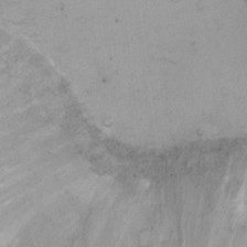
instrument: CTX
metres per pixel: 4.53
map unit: Ht
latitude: 12.4223
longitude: -39.6694
